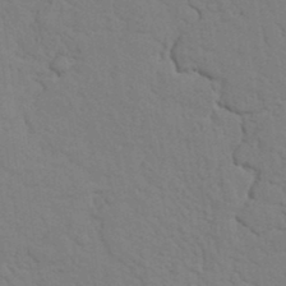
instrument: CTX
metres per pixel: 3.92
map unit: Nhu
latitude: 19.6505
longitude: -76.4412
